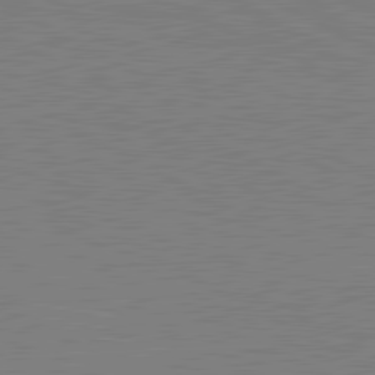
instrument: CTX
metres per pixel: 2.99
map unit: lApd
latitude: 81.1781
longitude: 151.3510
